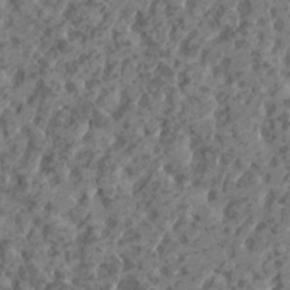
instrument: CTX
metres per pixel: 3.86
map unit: HNhu
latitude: 0.9135
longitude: 7.3698
